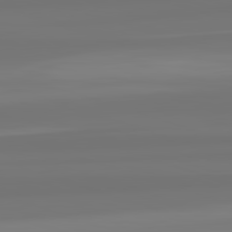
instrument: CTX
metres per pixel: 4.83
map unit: lApd
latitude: 82.6112
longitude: -179.0081
